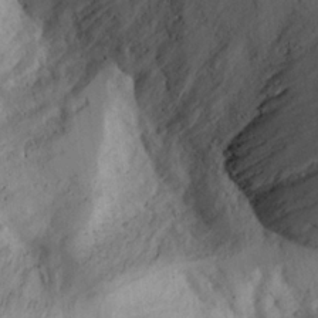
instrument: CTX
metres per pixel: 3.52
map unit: Aa
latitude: 23.7072
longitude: -131.6883
